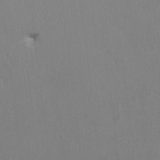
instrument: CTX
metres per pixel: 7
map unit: HNhu
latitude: 4.3278
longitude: -2.8191
